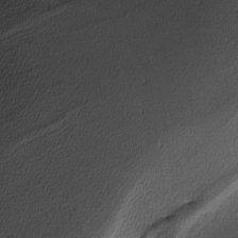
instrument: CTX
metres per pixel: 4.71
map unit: lHvf
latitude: -12.9164
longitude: -101.4049
